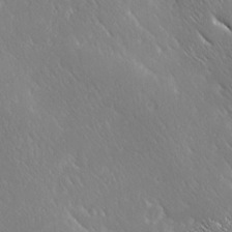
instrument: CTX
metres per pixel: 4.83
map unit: Ave
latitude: 20.5735
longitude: -137.4994
